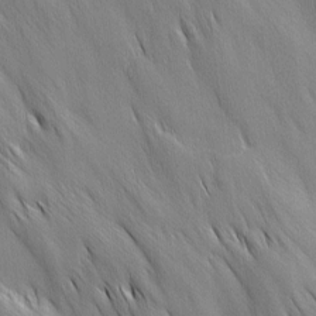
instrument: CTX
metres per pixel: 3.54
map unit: Ave
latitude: 12.6680
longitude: -105.7828
